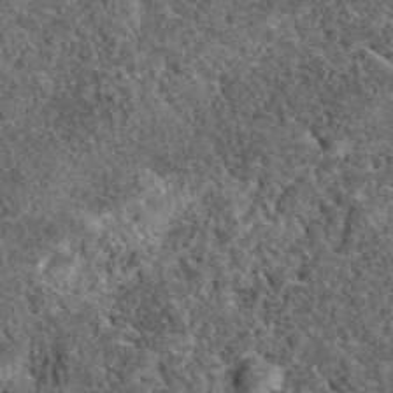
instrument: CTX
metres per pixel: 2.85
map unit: eAb
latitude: 37.9528
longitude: 110.4251
